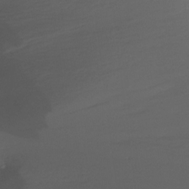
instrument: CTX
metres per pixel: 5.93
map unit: Ht
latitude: -15.5588
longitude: -49.3293
